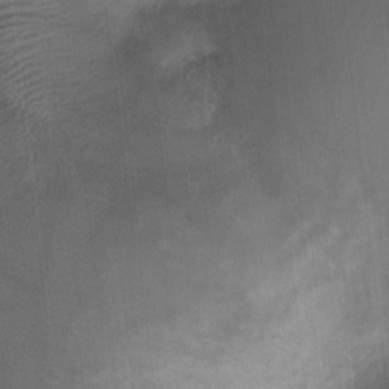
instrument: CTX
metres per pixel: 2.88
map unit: Ht
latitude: -0.6708
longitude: -17.3671
